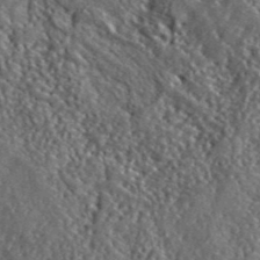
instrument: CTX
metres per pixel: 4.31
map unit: lHvf
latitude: 41.5938
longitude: -89.3104
